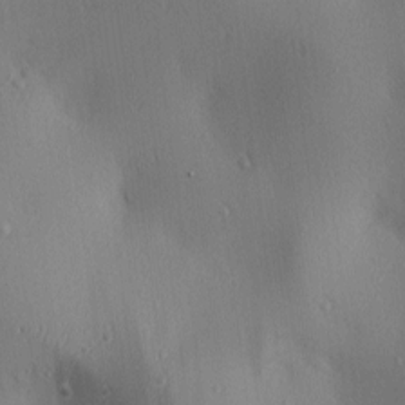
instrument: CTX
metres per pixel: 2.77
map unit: lAa
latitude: 2.2711
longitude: -116.7246
